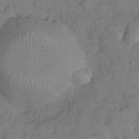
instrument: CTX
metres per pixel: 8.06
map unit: Nhe
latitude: -36.1983
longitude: -177.2915
